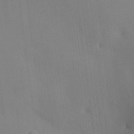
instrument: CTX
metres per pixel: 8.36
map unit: HNhu
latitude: 13.2537
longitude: 11.8422
